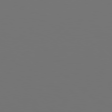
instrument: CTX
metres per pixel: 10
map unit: Hpe
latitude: 78.1767
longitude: -177.0836
